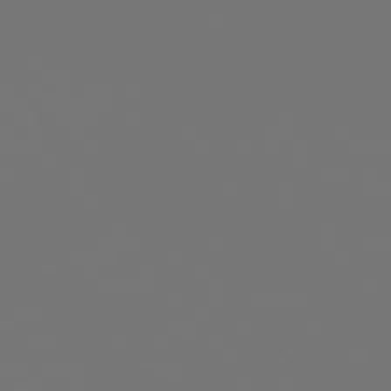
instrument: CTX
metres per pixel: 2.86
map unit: Hpe
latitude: 75.4804
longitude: -124.4790
